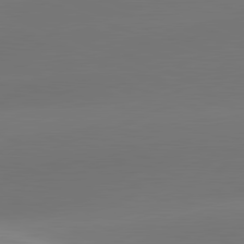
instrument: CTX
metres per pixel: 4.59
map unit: lApd
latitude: 81.7450
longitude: -163.1026
